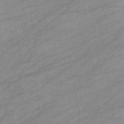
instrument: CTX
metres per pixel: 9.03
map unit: eHb
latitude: -39.0676
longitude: 81.7100
